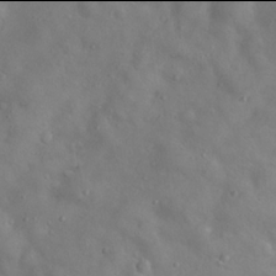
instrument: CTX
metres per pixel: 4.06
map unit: Hto
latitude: 17.9906
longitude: -53.6127
